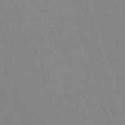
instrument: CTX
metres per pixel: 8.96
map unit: eHh
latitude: -62.8219
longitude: 50.6707
